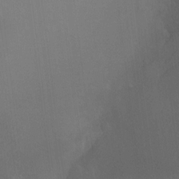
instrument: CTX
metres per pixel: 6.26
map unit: Ht
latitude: -8.5763
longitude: -38.6112
